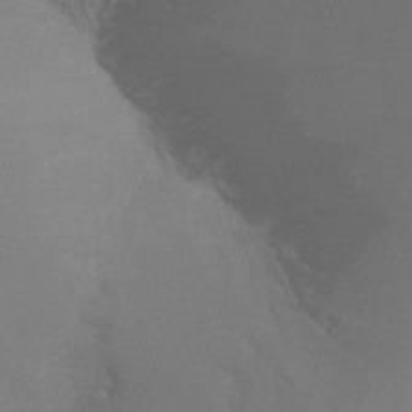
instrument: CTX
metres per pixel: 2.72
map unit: Nhu
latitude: -16.5574
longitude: -47.9717
